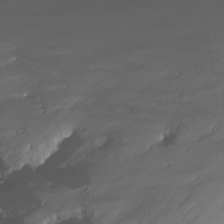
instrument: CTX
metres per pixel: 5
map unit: Nhu
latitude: -13.5966
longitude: -52.0255
